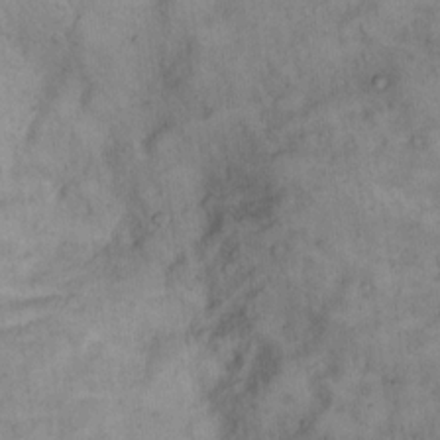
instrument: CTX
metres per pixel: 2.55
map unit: eHh
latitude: 13.9528
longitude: -62.7247
